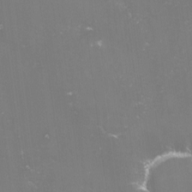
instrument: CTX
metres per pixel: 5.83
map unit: lHvf
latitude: -15.3510
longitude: -101.2159
